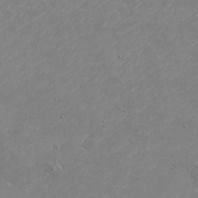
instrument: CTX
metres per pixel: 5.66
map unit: eHh
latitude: -2.6518
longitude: -74.8380
